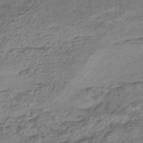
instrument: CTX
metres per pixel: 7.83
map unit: HNhu
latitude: -44.0094
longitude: 102.1984
